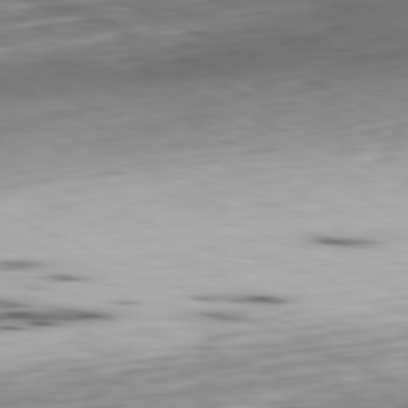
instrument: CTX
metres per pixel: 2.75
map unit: Ap
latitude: -81.6344
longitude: -69.5560
